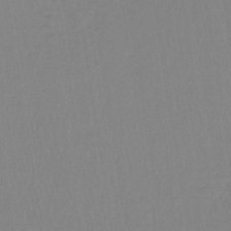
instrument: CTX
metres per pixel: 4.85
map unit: lHb
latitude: -41.4643
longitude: 64.1984
